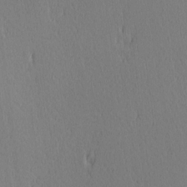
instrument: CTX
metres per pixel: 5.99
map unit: Hve
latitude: 12.4601
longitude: -90.6490
